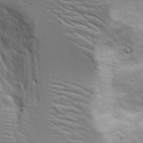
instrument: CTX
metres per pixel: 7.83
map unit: Aa
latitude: 17.5938
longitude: -125.3859
